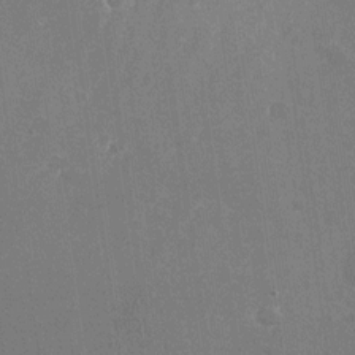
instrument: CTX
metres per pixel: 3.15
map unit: Nhu
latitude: -26.4062
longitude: -71.7449
